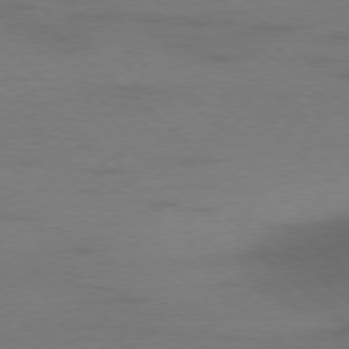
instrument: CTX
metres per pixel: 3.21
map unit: Hpe
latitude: -78.0850
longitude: -20.1956
